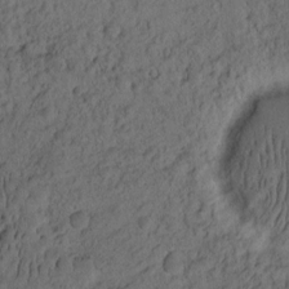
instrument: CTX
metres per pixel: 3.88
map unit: eHh
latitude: -1.8423
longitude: 16.8975
